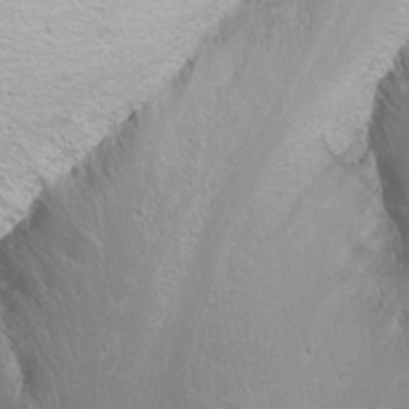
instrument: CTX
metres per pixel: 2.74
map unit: Nhu
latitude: -10.4818
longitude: -68.1766
